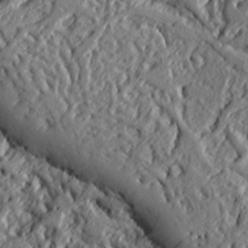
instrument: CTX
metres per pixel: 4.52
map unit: Ht
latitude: 7.3860
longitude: -77.7827
